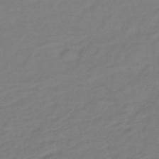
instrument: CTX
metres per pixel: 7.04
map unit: lHb
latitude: -42.0849
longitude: 76.3873
